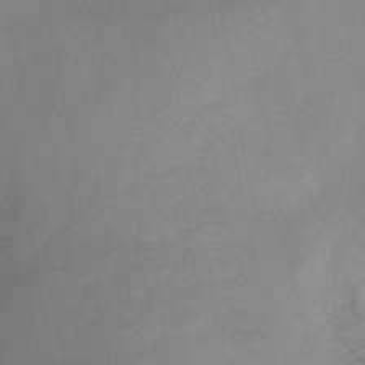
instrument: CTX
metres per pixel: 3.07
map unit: Ht
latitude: -0.8786
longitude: -33.1403
